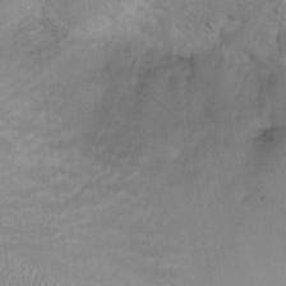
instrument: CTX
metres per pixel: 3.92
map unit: Nhu
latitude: 14.4790
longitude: -28.8569
